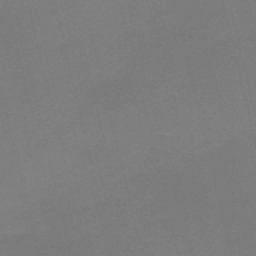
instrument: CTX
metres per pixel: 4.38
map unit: HNb
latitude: -50.5196
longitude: -41.6882
